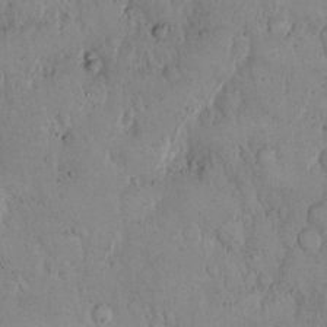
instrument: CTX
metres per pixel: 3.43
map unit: Hto
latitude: 14.2523
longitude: -57.0269
